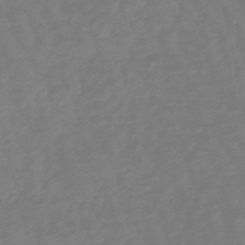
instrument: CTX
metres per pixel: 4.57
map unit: lHb
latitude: -49.3132
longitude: 77.8422
